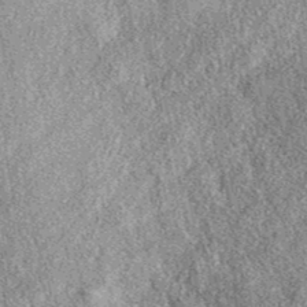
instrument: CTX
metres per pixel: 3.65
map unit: eAb
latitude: 38.8758
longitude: 108.4062
